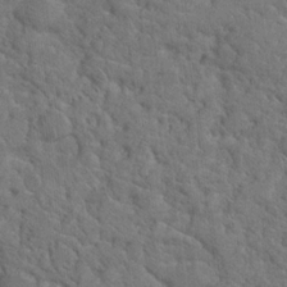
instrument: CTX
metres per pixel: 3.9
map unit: Hto
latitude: 19.0458
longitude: -34.8191
